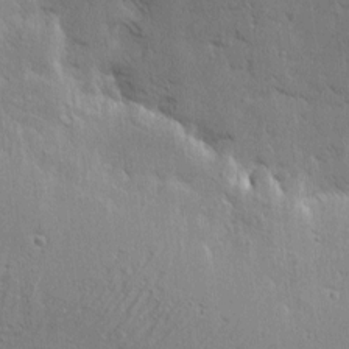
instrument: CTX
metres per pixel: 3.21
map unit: eHh
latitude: 2.3278
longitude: -78.0444
